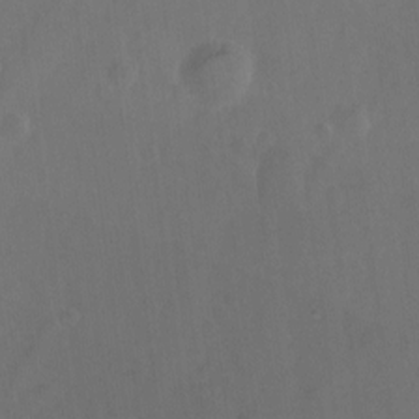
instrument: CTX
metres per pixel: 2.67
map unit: Hto
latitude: -12.5574
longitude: -40.6868
